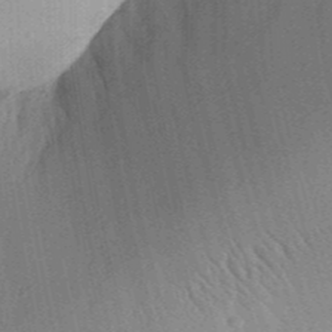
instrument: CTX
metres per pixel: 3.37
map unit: Aa
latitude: 31.7639
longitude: -142.0444
